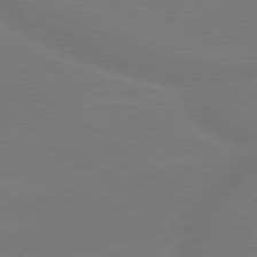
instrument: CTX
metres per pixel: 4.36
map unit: lApd
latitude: 79.6316
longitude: -143.5938
